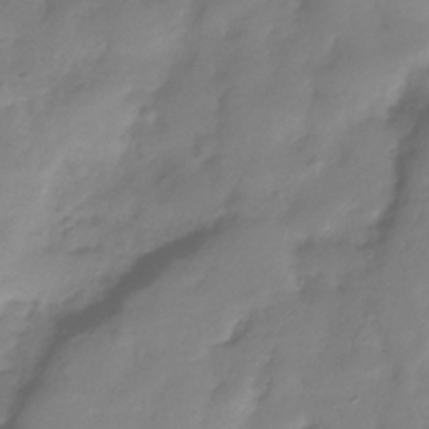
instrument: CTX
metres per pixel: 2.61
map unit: Hve
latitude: -32.9353
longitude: 91.1809
